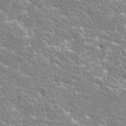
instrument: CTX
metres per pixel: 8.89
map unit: Hto
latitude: 25.4426
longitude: -44.6679
